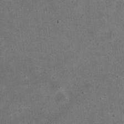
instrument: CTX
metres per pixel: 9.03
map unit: eHh
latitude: 24.4223
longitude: -68.1578
